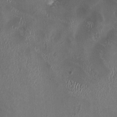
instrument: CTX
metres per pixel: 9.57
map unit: HNhu
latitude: 1.0836
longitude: -4.3845
